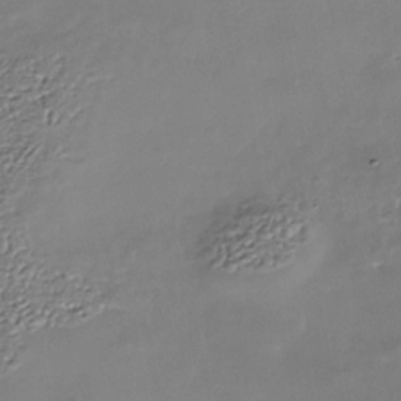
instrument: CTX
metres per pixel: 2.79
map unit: Nhe
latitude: -36.6518
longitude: -90.4412
